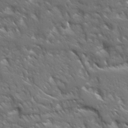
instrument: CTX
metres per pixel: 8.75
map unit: Ave
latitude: 17.4049
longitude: -130.6113
